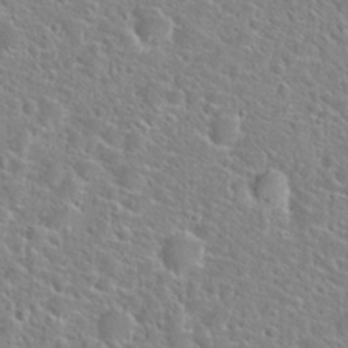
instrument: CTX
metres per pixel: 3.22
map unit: Hto
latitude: 24.4223
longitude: -49.4048
